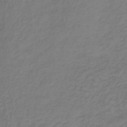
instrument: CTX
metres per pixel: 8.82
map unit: lHb
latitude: -39.2943
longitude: 72.0472
